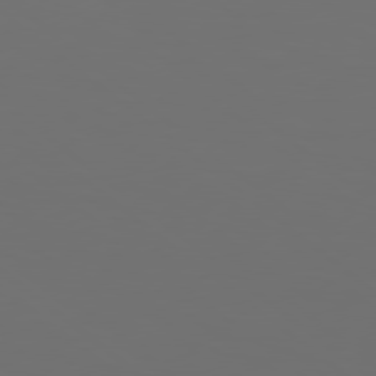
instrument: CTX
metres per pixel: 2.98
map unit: Hpe
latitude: 78.3279
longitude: -175.1214
